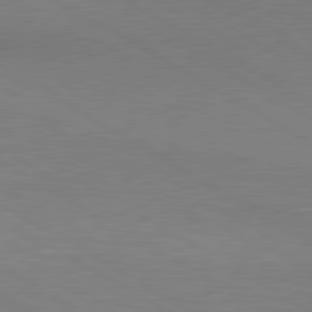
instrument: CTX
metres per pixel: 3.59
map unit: lApd
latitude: 80.2900
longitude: 125.7478
